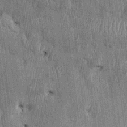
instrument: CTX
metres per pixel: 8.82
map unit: HNhu
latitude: 1.8772
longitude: -5.6316
